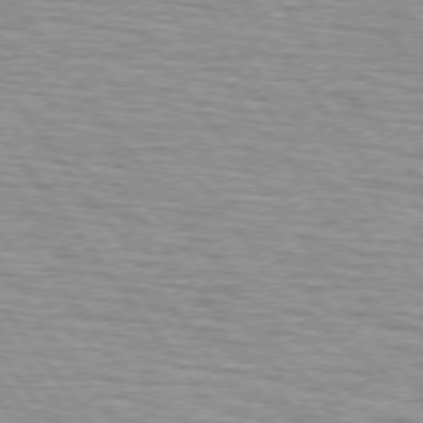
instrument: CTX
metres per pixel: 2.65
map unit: lApd
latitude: 74.9514
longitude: -75.7261
